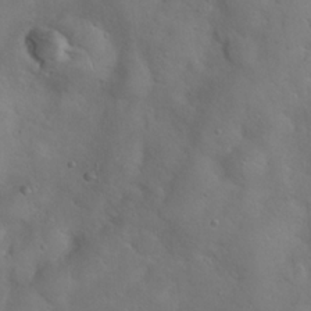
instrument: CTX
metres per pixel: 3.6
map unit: Hto
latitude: 18.6490
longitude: -53.7450
